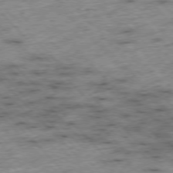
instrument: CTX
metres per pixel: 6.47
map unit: Hpe
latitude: -77.0675
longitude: -16.1200
